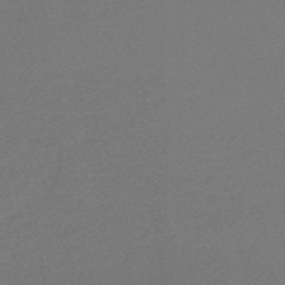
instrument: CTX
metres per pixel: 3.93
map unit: eHb
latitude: -49.0109
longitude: 86.4629
